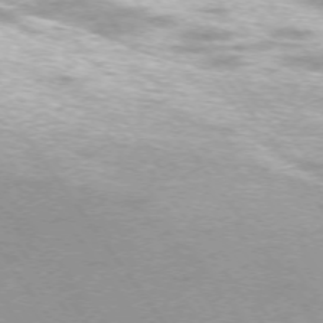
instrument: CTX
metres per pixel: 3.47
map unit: Ap
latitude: -75.0109
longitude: -75.8772
